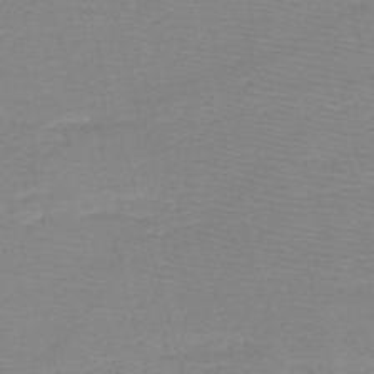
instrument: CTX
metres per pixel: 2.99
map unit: HNb
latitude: -49.0298
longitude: -42.4034
